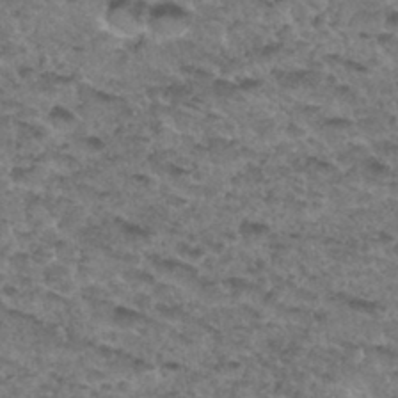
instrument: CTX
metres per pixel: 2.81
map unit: Hto
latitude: 33.4993
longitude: -48.5357
